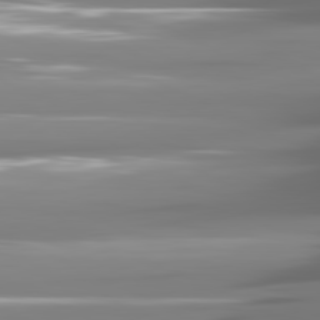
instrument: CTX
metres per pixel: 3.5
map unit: lApd
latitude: 81.3671
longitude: -140.5167
